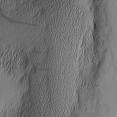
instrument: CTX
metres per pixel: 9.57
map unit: Nhu
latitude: -5.8989
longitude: -152.4601
